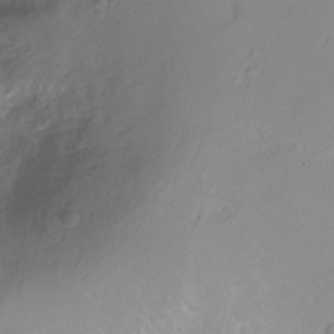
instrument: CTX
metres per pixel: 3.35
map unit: Ht
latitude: -8.0094
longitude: -36.0444
